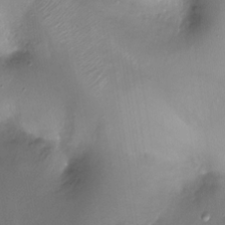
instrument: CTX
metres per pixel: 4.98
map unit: Ht
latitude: -17.1431
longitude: -44.5357
